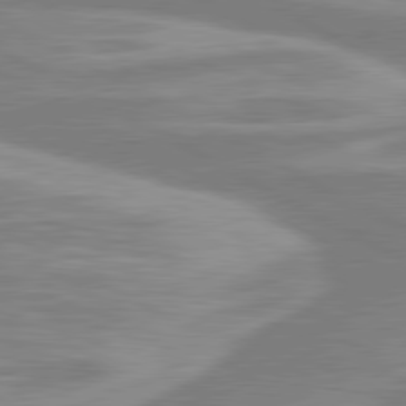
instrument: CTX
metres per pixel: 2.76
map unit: lApd
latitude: 80.6490
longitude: -173.5371
